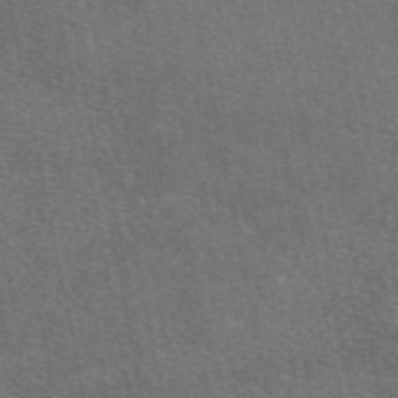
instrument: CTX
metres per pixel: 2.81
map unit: eAb
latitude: 48.6490
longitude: 115.7477
